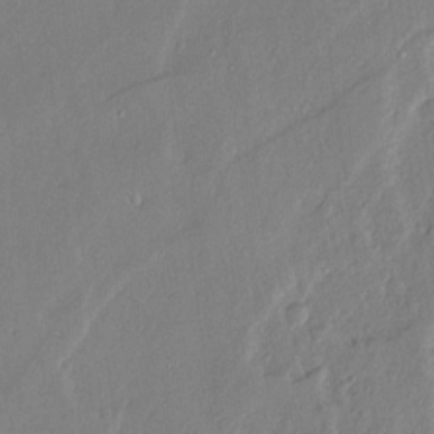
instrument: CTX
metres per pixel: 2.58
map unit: Ave
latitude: 13.3104
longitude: -134.4412
